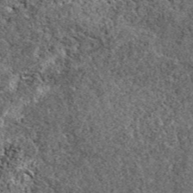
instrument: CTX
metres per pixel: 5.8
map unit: eAb
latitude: 37.8016
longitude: 110.3684
